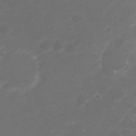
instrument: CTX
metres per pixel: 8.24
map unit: HNhu
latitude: -21.5210
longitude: 84.3873
